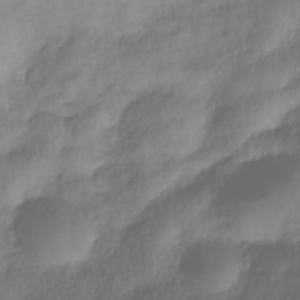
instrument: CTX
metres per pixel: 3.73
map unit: Nhe
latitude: -37.5021
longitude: -147.4616
